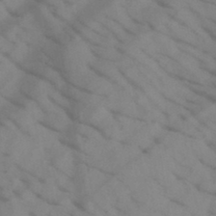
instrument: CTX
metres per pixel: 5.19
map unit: HNb
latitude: -45.0298
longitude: -41.1025
